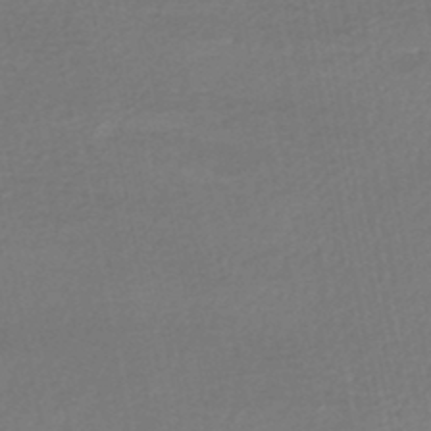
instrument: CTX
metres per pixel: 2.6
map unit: HNhu
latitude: -48.3307
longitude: 98.3684
